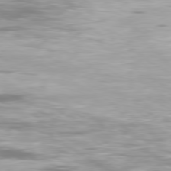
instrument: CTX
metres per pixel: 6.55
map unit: Ap
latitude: -80.1039
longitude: -60.1200
